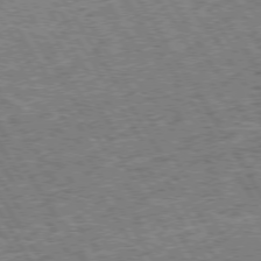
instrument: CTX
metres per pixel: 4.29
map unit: Hpe
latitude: 73.9151
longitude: -139.5371
